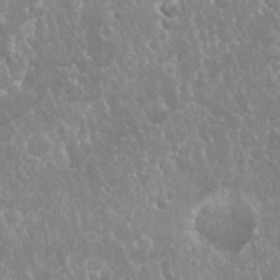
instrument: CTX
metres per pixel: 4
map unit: Nhu
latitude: 24.0633
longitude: -59.4238
